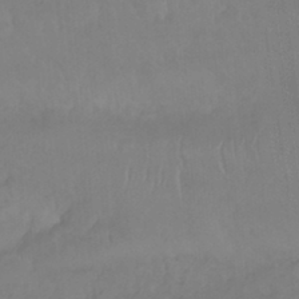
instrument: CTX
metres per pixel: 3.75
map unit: Nhu
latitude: 23.1592
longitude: -63.4049
